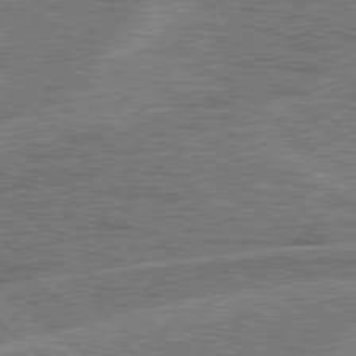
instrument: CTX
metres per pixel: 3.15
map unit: Hpe
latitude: 78.4979
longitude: -158.9703
